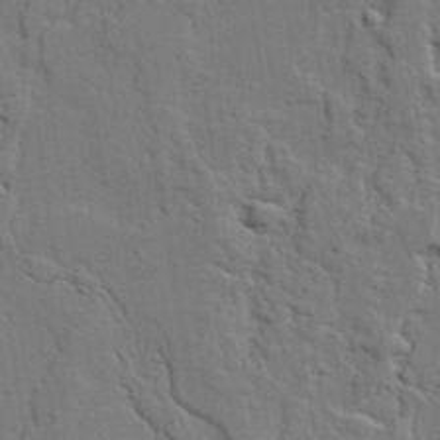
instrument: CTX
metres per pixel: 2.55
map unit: lAvf
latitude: 23.5938
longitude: -110.4601
